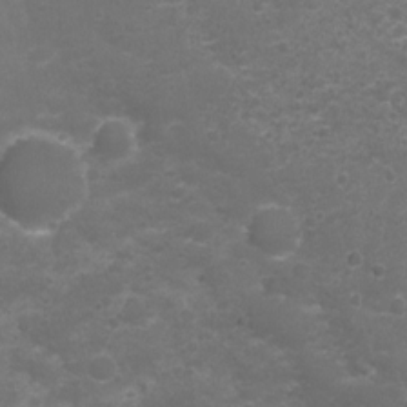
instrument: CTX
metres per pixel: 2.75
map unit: Nhu
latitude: 4.3278
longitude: -17.5749
